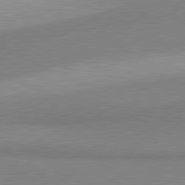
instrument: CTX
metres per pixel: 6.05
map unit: lApd
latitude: 81.1214
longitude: 156.3117
